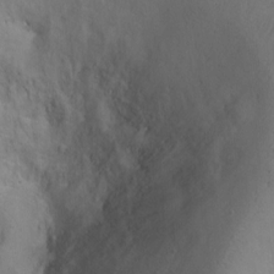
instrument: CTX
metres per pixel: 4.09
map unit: Ht
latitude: 0.2144
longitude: -45.7260
